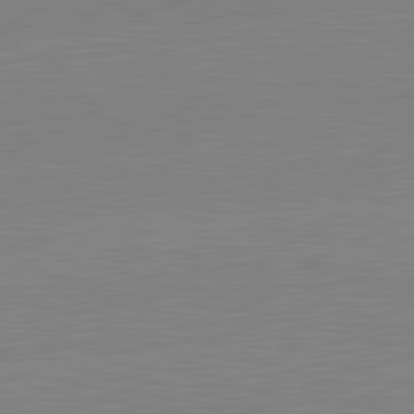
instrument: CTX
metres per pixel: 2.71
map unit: lApd
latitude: 81.8961
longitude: -156.1010
